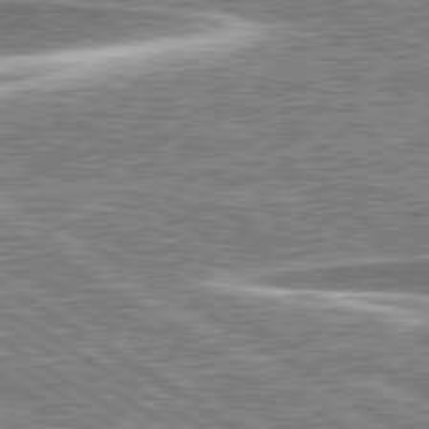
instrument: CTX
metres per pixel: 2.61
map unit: lApd
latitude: 79.6127
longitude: -96.1200
